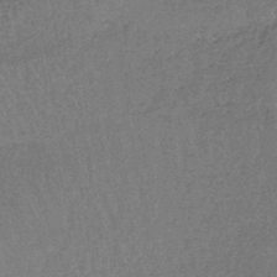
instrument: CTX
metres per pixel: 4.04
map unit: lHb
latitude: -41.0486
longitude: 69.2376
